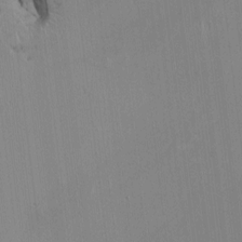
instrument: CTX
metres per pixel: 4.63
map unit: HNhu
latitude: -0.5574
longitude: -6.7813
